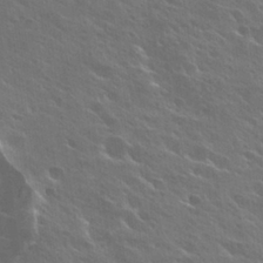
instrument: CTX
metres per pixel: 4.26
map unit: Hto
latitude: 27.8583
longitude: -41.1214
